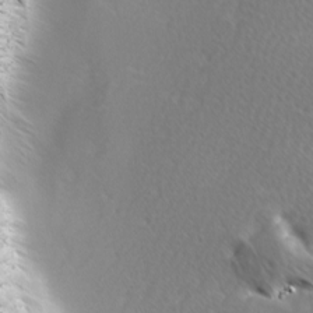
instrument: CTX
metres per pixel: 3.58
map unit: Ave
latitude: 8.7435
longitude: -106.0255
